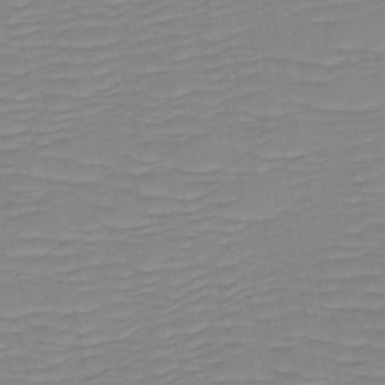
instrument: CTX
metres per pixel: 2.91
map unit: HNb
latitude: -49.6344
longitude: -51.5938
